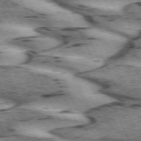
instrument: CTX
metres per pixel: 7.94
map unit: lApd
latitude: 72.5357
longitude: -54.3656
